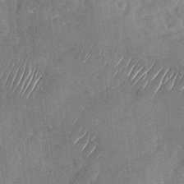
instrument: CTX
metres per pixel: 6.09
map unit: Nhu
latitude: -27.7099
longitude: -62.5735
